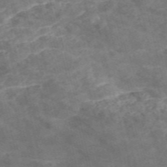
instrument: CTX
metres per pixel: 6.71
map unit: Nve
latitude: -57.1809
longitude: 51.1242
